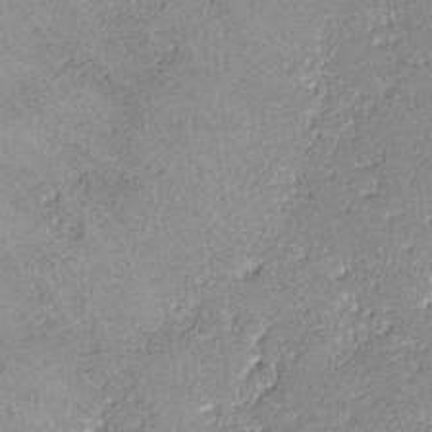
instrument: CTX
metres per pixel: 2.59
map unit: lHvf
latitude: -13.4643
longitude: -103.4993
